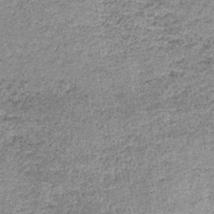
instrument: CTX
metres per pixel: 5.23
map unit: lHb
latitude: -36.1983
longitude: 64.8219
